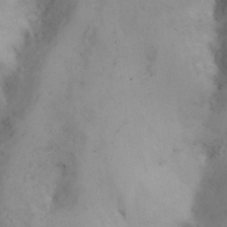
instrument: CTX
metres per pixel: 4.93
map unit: eHh
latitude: 26.2712
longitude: -65.0647
